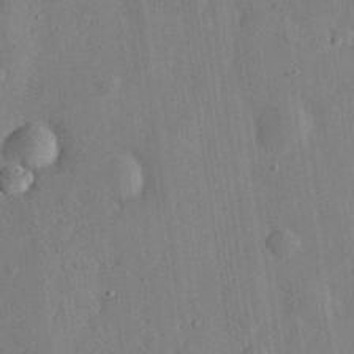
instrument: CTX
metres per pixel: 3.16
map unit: eHh
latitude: 31.0270
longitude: -78.1011
